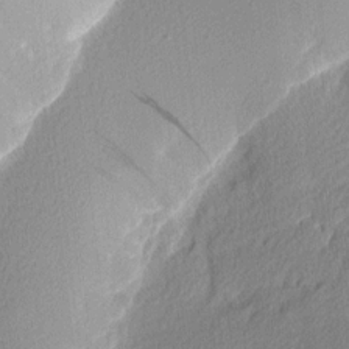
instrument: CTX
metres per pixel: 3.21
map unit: Nhu
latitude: 2.4601
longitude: -76.5168
